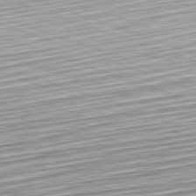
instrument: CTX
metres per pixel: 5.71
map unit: Hpe
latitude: -82.5007
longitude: 16.1795
